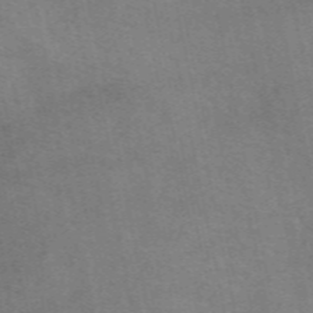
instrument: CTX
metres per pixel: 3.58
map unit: eAb
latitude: 51.4237
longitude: 108.2739
